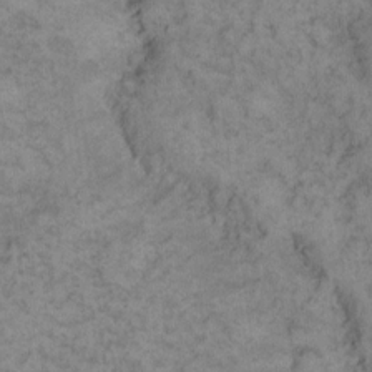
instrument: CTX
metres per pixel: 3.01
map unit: eHh
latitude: 13.4427
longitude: -63.9528
